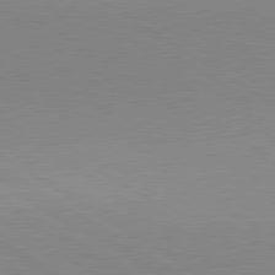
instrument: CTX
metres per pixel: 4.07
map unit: lApd
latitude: 80.1767
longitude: 156.4062
